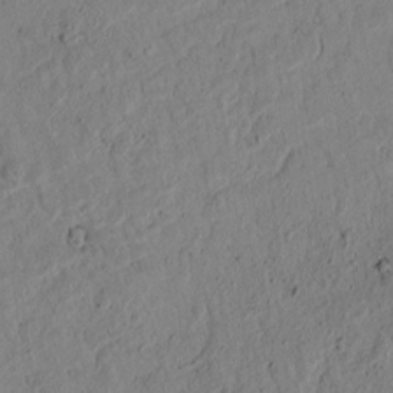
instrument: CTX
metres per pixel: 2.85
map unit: lAvf
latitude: 4.8380
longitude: 164.9731
